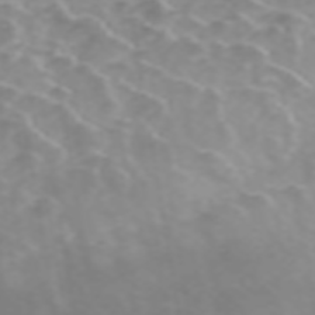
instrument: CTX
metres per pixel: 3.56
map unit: ANa
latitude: 46.3845
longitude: 22.1417
